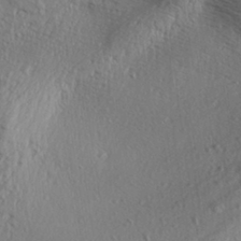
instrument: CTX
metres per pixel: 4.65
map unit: Aa
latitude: 30.3468
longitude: -136.3279
